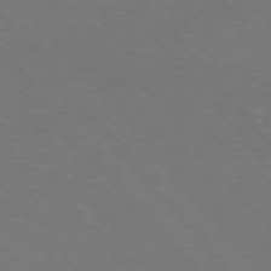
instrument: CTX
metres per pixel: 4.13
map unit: Ap
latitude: -75.8423
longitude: -69.1025
